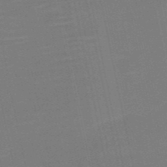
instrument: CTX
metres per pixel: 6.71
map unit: HNb
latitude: -51.3321
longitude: -47.6316
